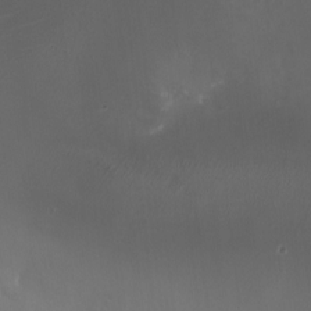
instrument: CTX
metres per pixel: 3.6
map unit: HNhu
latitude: 8.5168
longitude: -1.4426
